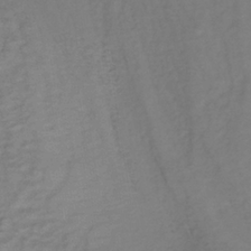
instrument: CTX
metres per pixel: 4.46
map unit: lHb
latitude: -35.3510
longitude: 70.2929
